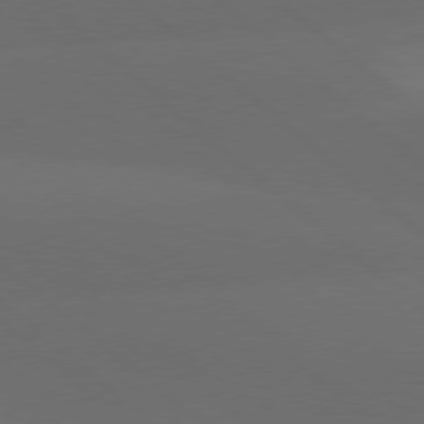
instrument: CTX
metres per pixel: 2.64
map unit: lApd
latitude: 77.9528
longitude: -56.3278
